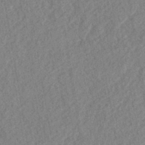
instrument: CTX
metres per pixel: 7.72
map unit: eHh
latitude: -42.6140
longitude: 117.9556
